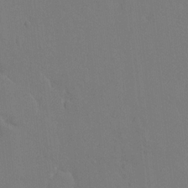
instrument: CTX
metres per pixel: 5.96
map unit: HNhu
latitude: 7.2537
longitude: 3.7666
